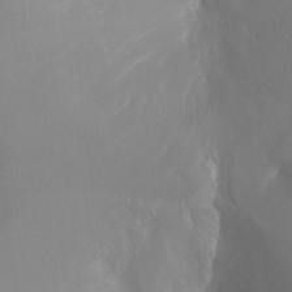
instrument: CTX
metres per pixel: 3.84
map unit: Ht
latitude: -16.5574
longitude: -41.0080
